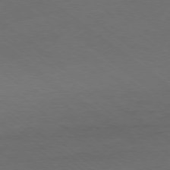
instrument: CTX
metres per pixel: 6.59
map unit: Ap
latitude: -79.0675
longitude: -97.4615
